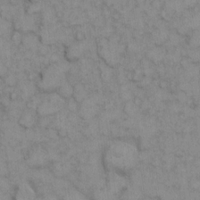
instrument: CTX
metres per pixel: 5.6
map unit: eHh
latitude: 7.0647
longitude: -64.9514
